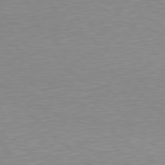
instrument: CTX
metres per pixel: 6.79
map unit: Hpe
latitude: 77.8961
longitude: -173.6127
